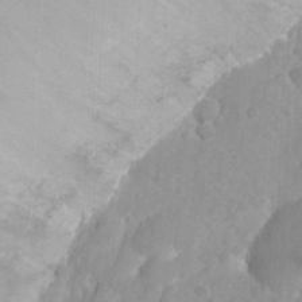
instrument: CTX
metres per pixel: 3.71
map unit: Nhu
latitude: 26.2334
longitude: -54.5735
